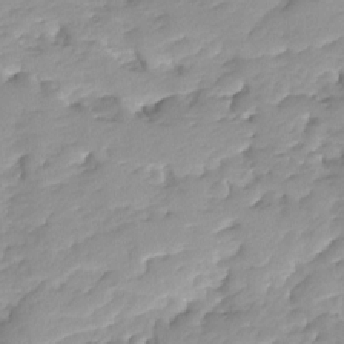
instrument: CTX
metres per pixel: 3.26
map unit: Ave
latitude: -8.1984
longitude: -117.1403
